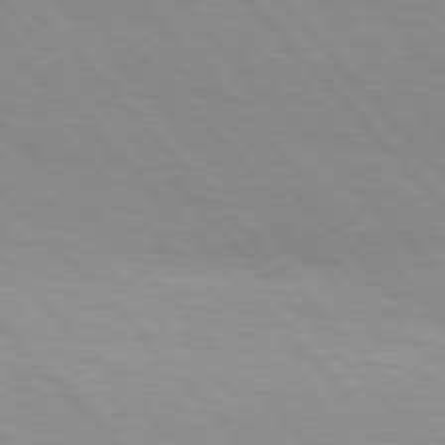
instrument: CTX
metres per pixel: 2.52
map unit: Hpe
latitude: 76.5923
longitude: -154.1389
